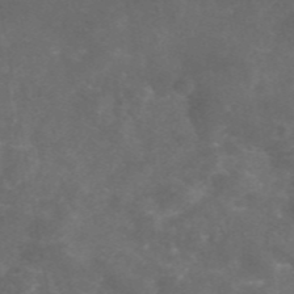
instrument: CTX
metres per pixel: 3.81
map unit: eAb
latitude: 46.2145
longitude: 125.8989
